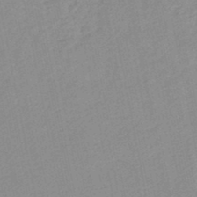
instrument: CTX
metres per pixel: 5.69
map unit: HNb
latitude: -48.2929
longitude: 56.8786
